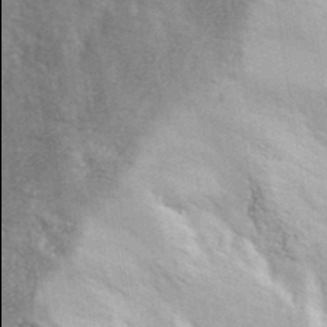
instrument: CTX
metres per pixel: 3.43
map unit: lHvf
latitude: 36.5546
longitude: -89.9906
